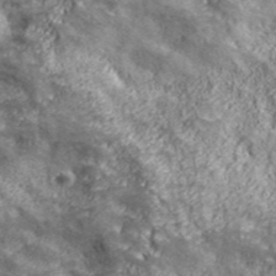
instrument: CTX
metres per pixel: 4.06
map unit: eHh
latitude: 43.4615
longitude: -88.4034
